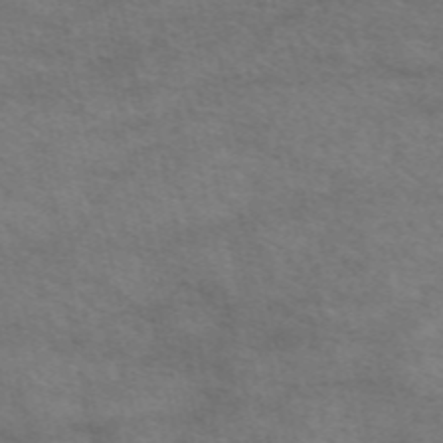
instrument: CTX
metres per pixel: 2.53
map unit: eAb
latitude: 50.3467
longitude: 120.4251
